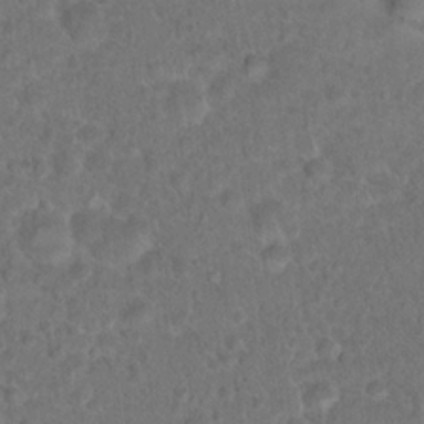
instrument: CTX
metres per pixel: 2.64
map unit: Hto
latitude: 17.7450
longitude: -40.6679
